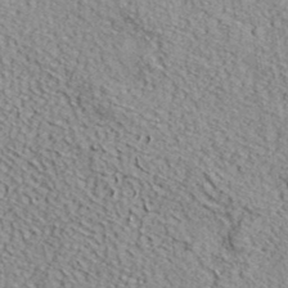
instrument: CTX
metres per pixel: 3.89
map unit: eHh
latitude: 37.3293
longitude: -80.1200
